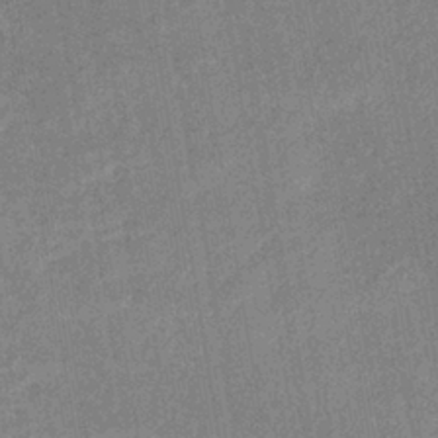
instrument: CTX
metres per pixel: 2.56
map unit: lHb
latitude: -37.0108
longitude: 74.0472
